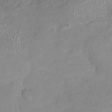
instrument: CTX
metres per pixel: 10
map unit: Nhu
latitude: -18.6518
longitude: -57.3670
